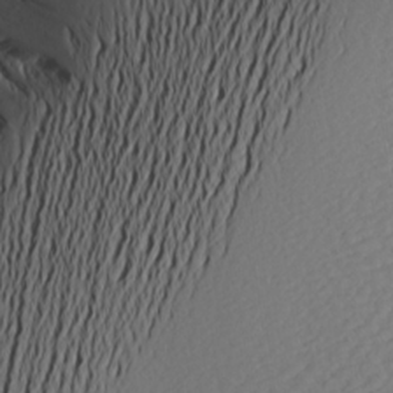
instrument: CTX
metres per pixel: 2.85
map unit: Ave
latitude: 15.0648
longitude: -140.4412
